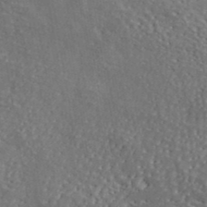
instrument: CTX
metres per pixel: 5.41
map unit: lHvf
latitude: 40.0822
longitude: -87.2915
